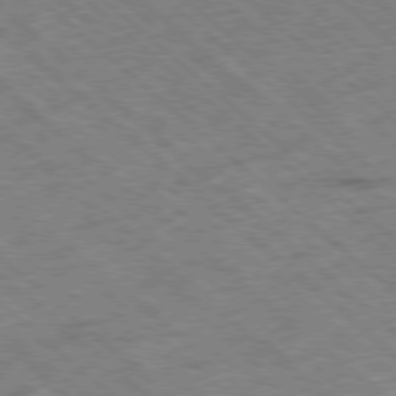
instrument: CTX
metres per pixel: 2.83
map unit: Ap
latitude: -78.5951
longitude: -49.6505
